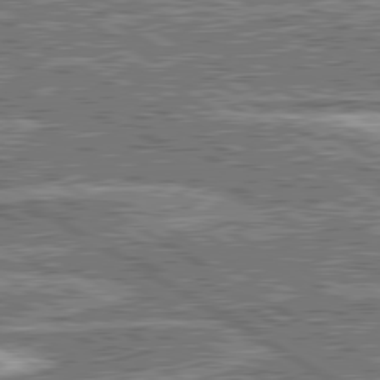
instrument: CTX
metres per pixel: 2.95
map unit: lApd
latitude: 80.5546
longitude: 172.8786
